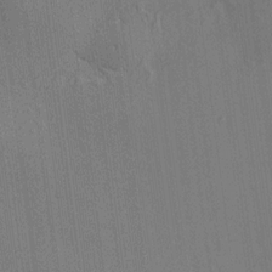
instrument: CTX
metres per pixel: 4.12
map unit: HNhu
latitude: 8.8758
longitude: 16.1039
